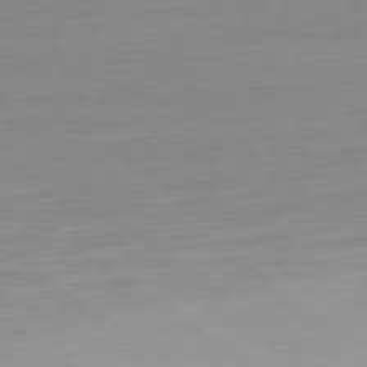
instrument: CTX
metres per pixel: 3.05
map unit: Ap
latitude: -79.4832
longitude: -56.0633
